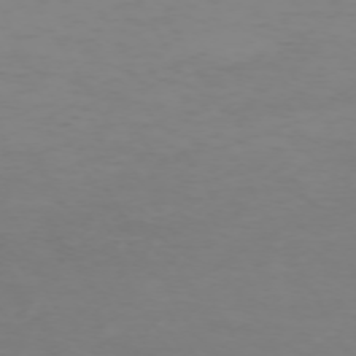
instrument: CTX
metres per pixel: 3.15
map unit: Hpe
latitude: -72.7652
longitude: 8.5574
